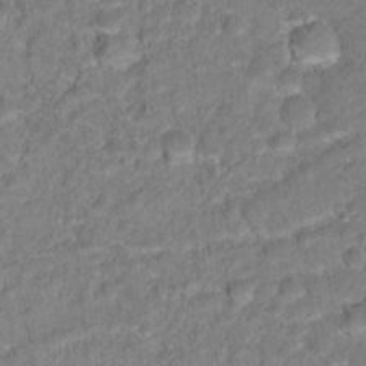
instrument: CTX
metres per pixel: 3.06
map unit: Hto
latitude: 16.9892
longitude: -37.2537
